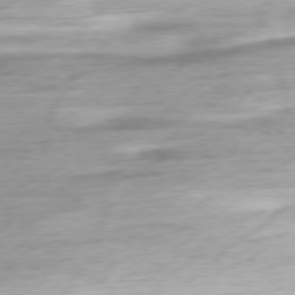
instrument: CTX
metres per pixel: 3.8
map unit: Ap
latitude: -78.2928
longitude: -72.1767
